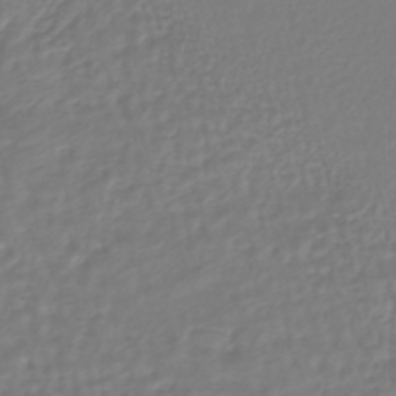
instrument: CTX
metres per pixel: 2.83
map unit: HNhu
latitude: -46.1794
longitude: 99.1242
